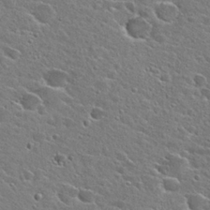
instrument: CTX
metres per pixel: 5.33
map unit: Hto
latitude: 24.5356
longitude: -44.6679
